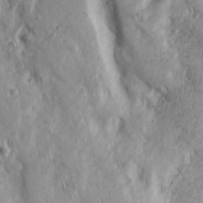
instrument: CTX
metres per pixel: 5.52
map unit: Ave
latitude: 22.9325
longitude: -134.7246
